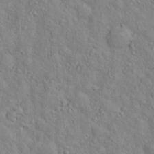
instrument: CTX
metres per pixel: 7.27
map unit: Hto
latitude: 17.1781
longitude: -53.3293
